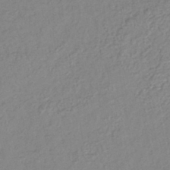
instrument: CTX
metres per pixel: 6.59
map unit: lHb
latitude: -41.1809
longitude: 61.7289
